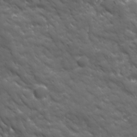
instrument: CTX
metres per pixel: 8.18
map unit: Ave
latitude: 19.2726
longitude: -134.0444
